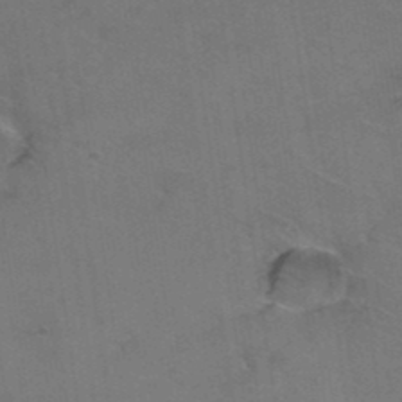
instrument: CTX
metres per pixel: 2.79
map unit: Hto
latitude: 36.5924
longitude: -46.1956
